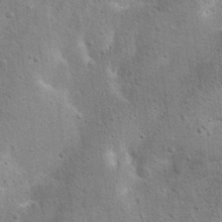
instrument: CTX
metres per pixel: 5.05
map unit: Hto
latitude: 11.2537
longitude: -36.0444
